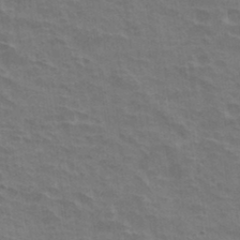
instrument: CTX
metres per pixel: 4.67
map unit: Hto
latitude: 33.5938
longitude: -44.3656
